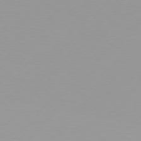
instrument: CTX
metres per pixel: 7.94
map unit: Hpe
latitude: 76.9136
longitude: -139.3482
